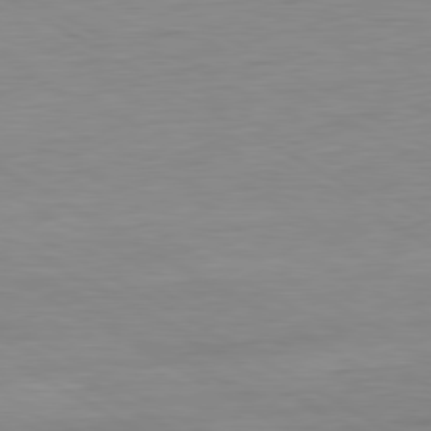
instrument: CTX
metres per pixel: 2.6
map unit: Ap
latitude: -80.8786
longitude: -79.0837
